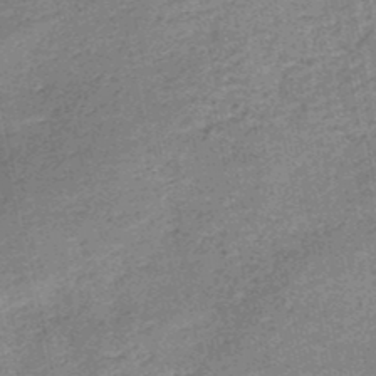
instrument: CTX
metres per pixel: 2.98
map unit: HNb
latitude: -50.1795
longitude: -49.9339
